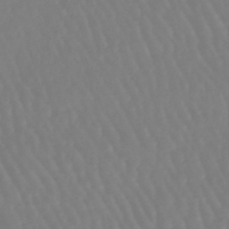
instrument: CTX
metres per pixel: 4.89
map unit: eHb
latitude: -45.8611
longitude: 79.2187
